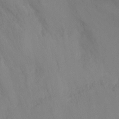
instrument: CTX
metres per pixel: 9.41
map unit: Ht
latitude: -10.0661
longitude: -32.8947
